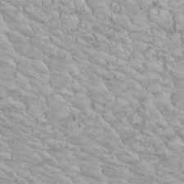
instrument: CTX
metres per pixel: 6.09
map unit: Htu
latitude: -5.1620
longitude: -76.3089
